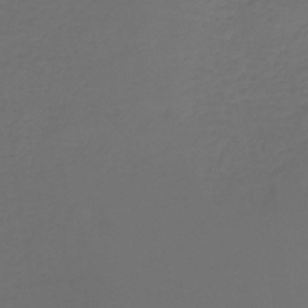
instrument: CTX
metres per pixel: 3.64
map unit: lHb
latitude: -43.5399
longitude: 66.0283
